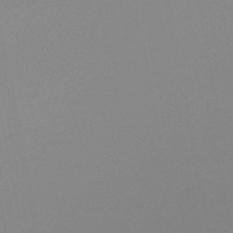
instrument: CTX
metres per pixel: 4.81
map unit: lHb
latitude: -49.1054
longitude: 69.6721
